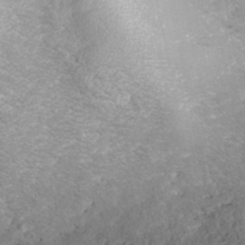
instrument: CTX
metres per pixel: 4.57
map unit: ANa
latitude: -41.3887
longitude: 104.9164
